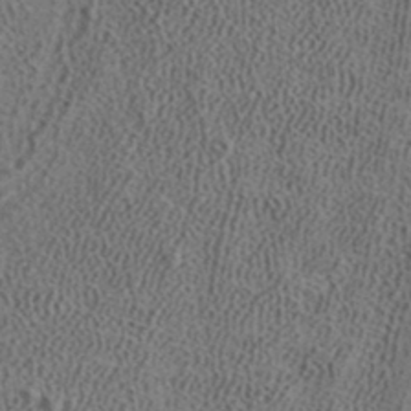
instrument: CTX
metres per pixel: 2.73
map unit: ANa
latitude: 35.9906
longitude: 14.7841
